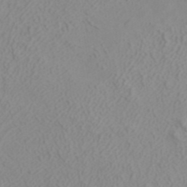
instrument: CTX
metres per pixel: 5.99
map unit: ANa
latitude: 40.5167
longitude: 22.7841
